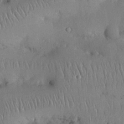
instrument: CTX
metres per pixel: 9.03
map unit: Nhu
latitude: 27.4615
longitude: -68.9325
